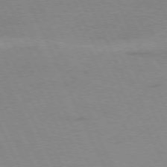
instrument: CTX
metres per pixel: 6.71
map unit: Ap
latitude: -77.0486
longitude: -72.3468
